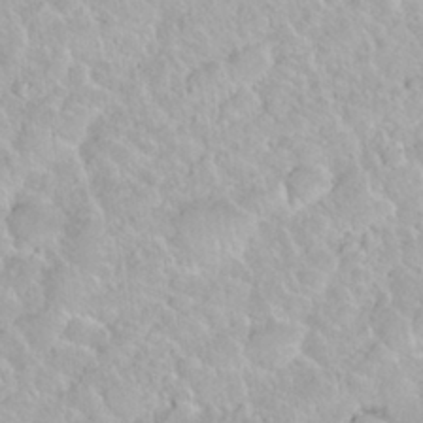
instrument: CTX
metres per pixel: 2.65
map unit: Nhu
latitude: 27.9717
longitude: -53.7261
